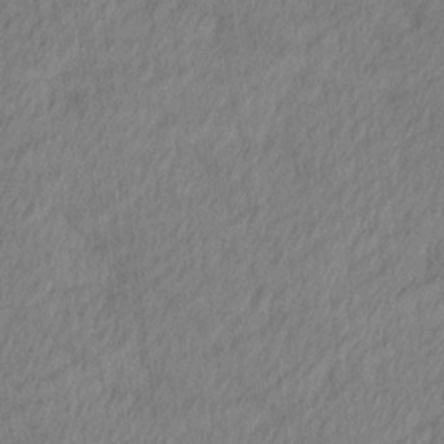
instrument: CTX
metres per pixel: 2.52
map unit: Ave
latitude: 13.2726
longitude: -106.4979
